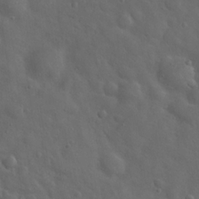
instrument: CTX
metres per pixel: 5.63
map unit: Hto
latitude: 18.1766
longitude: -53.3104
